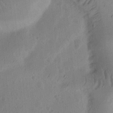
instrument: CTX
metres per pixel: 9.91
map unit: Ht
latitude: 14.1578
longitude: -74.7246
